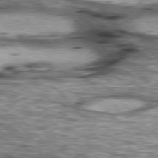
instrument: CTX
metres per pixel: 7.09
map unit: lApd
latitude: 76.8380
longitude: -50.3467
